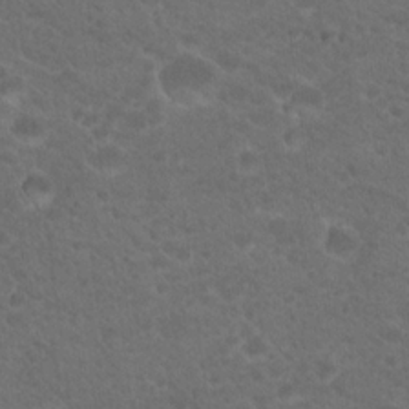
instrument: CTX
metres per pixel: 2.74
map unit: Hto
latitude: 19.9339
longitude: -38.3278
